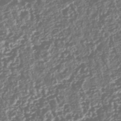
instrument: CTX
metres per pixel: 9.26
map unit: HNhu
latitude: -42.3117
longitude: 107.9367
